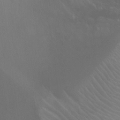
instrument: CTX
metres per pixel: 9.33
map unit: Ht
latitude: -8.9353
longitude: -20.5168
